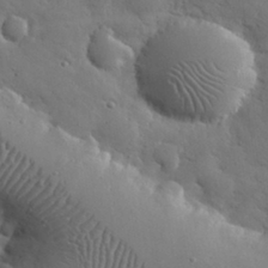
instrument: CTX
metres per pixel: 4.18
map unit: eHh
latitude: 30.8191
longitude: -69.2159
